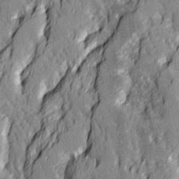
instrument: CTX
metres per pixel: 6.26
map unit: Ave
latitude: 14.4601
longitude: -131.6505
